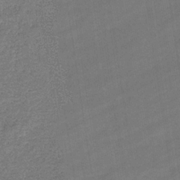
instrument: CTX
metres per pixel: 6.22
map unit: eHb
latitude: -36.8030
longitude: 79.1431
